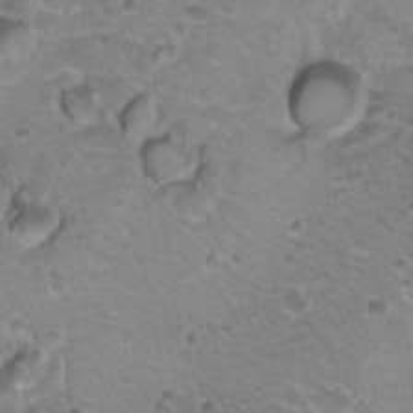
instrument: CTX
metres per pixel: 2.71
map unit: Hto
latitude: 20.9703
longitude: -32.2900
